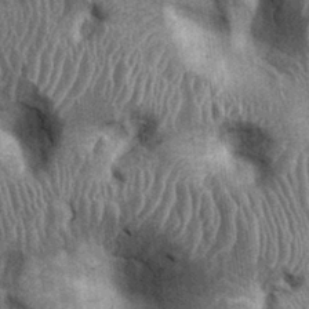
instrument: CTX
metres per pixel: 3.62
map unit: Ht
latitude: -0.5952
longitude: -14.1389
